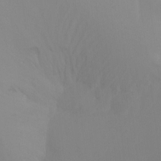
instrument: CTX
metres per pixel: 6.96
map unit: Ht
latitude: -14.8786
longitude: -50.2333
